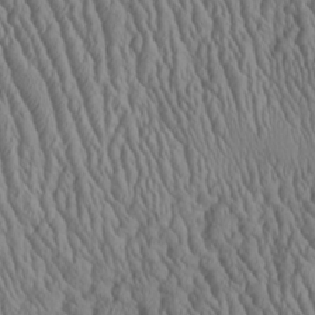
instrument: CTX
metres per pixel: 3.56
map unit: Aa
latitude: 25.7260
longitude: -135.7638
